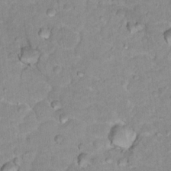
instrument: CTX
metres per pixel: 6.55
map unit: Hto
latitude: 17.6505
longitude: -35.5938
